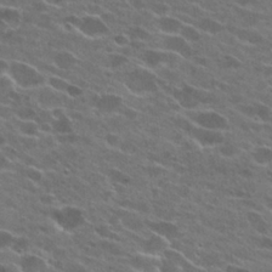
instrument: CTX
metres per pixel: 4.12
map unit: Hto
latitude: 25.5938
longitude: -42.9703
